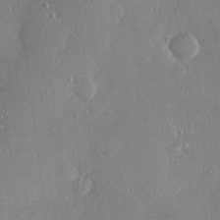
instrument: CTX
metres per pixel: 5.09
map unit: Hve
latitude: 28.8380
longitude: -91.5560
